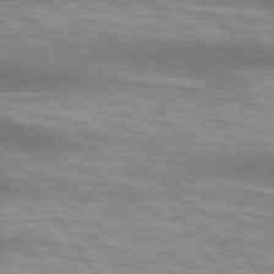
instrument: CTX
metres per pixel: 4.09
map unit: lApd
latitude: 74.9514
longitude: -49.1214
